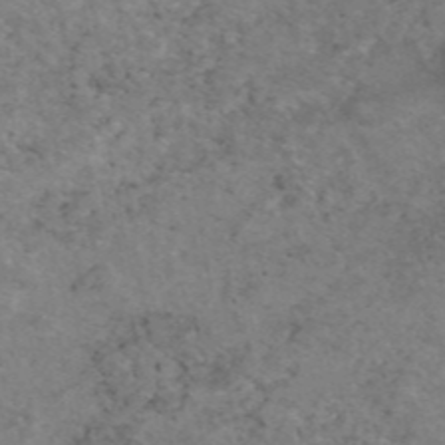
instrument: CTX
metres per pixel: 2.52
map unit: eAb
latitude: 45.9150
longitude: 115.5966
